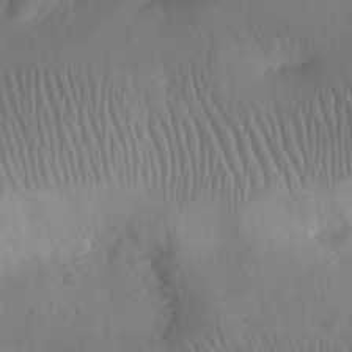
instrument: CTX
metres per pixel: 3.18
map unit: eHh
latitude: 25.5749
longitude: -66.3845
